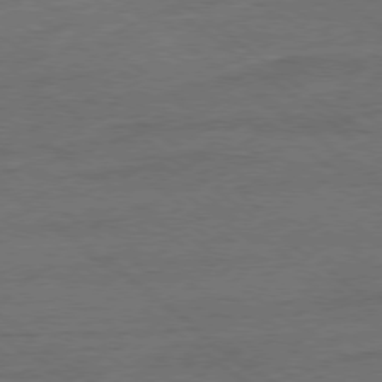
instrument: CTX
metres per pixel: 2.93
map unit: Ap
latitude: -78.8786
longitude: -100.4412
